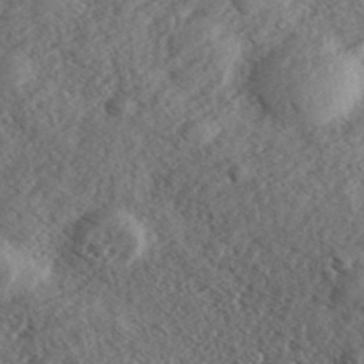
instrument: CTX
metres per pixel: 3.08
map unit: eHh
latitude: 36.3845
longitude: -139.6694
